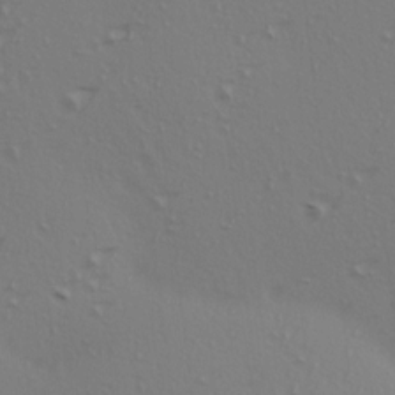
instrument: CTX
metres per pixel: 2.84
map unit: Ave
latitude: 14.7436
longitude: -105.5560
